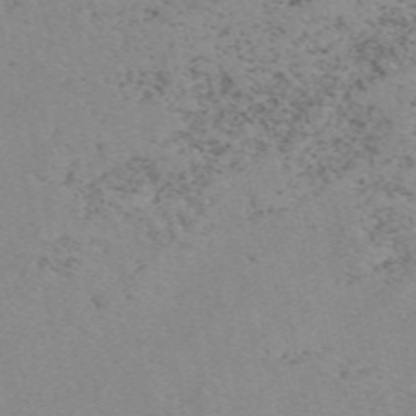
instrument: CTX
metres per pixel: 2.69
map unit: eAb
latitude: 49.4804
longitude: 108.4629
